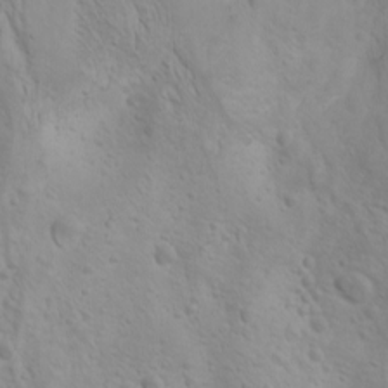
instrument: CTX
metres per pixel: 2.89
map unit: Nhu
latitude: -4.3495
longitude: -86.4979
